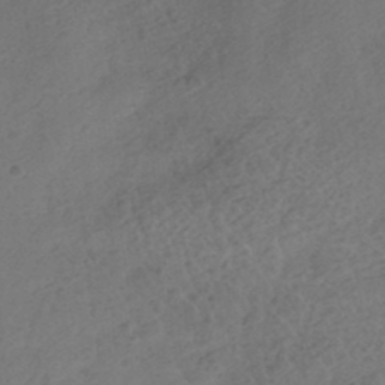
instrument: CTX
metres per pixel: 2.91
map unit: HNhu
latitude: -39.9556
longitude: 104.3684
